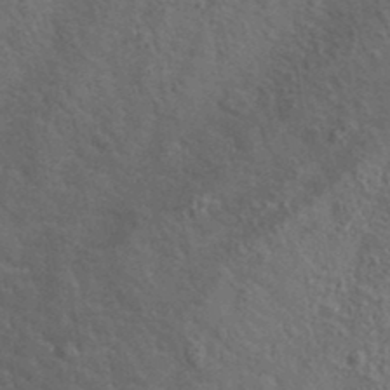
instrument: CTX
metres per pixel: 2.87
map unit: lHvf
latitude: 37.7639
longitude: -90.8191
